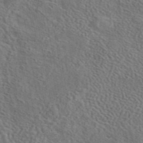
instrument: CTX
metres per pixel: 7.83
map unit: eAb
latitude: 43.5938
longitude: 113.2565
